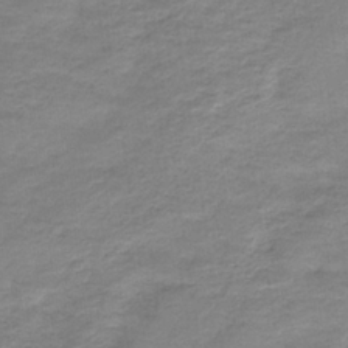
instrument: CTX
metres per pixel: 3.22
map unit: eHb
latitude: -33.5399
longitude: 68.7463
